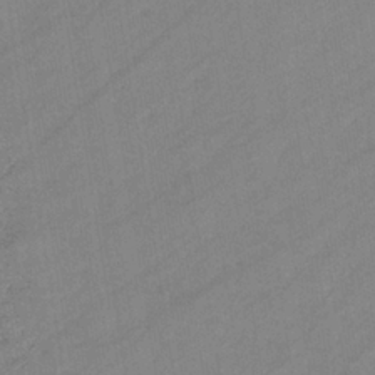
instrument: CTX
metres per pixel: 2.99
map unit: eHb
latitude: -37.9745
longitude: 78.1794
